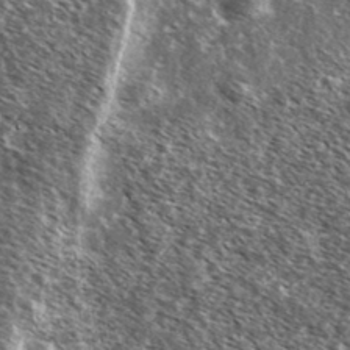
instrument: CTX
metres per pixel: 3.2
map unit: Ave
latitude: 37.4049
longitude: -110.4034
